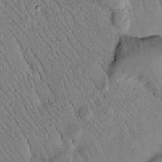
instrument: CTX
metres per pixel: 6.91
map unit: Htu
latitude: -1.4644
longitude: 172.0472
